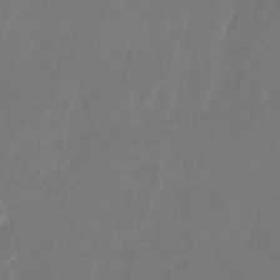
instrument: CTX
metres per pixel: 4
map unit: Nhu
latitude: -28.3117
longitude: -71.8772
